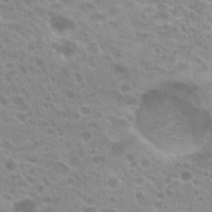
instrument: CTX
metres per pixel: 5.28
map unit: Hto
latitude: 21.2726
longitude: -38.3089
